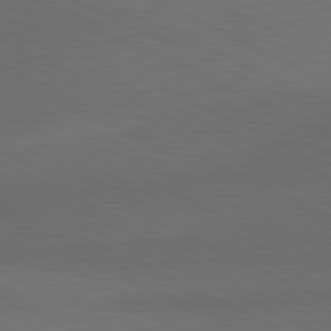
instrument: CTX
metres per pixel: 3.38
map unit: lApd
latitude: 81.3671
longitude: 148.7464
